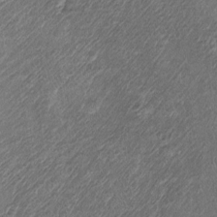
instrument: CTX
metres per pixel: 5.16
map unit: Htu
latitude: -6.5385
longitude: 159.1620
